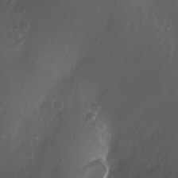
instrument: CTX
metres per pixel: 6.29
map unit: Nhu
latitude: -11.8611
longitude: -35.9150
